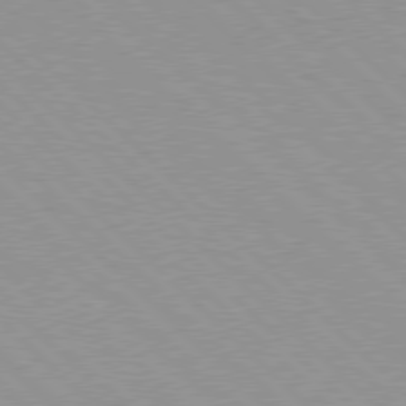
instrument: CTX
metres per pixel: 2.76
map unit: Hpe
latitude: 77.7260
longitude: -152.9514
